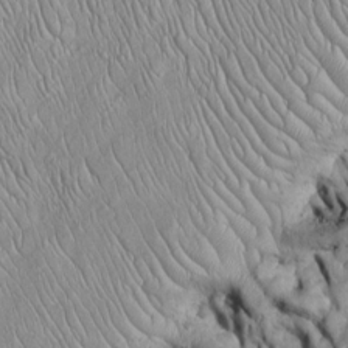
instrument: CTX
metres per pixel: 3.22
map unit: Htu
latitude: -5.4265
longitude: 156.1606
